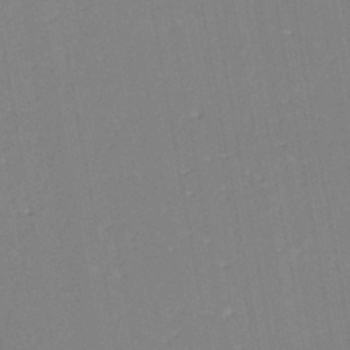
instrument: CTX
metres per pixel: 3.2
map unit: eHh
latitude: -45.0864
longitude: -28.8380
